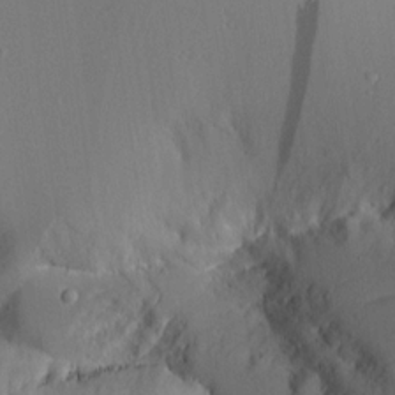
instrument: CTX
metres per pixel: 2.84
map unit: Aa
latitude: 17.8017
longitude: -126.3090
